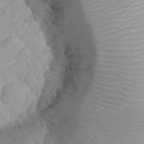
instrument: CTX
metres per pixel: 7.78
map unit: eHh
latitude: 32.4979
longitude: -62.9136
